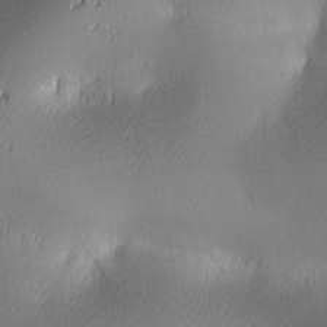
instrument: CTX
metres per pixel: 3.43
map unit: lAa
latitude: 2.8569
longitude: -117.1403
